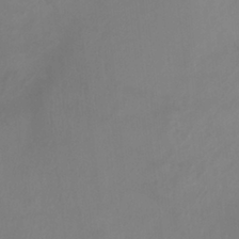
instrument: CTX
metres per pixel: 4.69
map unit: Ht
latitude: 1.4993
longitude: -20.3279
